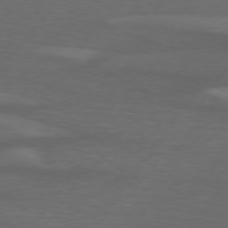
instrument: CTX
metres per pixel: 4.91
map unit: lApd
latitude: 74.5546
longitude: -78.9514
